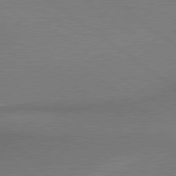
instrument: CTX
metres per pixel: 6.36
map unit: lApd
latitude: 79.5560
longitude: 179.6533
